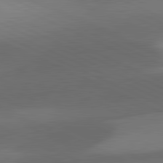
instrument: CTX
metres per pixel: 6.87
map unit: lApd
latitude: 81.5749
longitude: 126.3117
